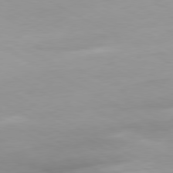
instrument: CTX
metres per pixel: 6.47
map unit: Hpe
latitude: -80.9542
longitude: 15.8045
